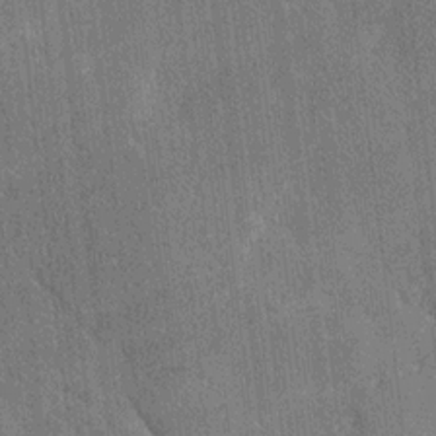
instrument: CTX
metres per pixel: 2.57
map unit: Ave
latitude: 20.2145
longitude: -137.7072
